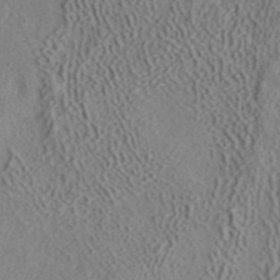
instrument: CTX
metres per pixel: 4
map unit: ANa
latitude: 39.4426
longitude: 18.7652
